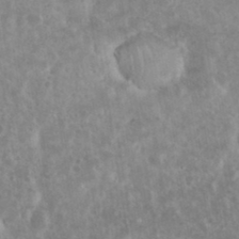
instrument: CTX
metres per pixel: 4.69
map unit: eHh
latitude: 35.1403
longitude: -62.1389
